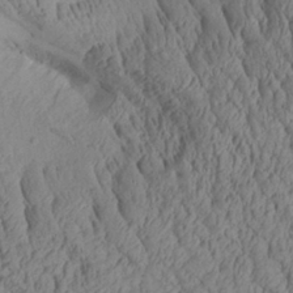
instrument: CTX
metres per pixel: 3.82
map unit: Aa
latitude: 27.6505
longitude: -135.1403
